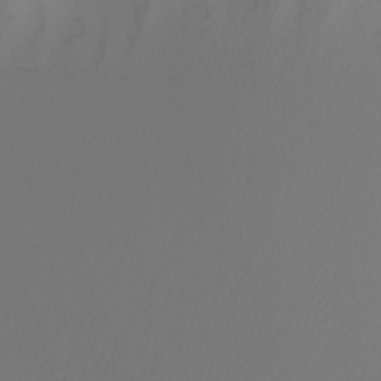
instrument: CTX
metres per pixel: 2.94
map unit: Nhu
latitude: -7.3320
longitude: -94.0822
